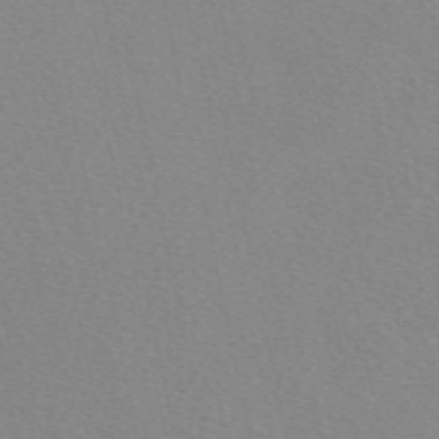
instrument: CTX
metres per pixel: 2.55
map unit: eAb
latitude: 50.3089
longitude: 108.2550
